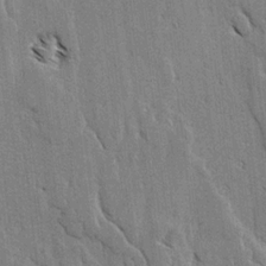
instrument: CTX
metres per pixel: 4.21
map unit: lAvf
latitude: -4.7463
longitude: -113.1214
